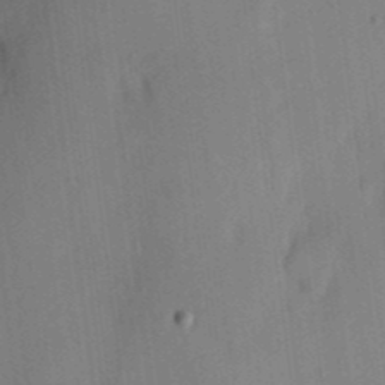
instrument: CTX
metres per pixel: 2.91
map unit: eHh
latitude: 4.5357
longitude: -74.0255
